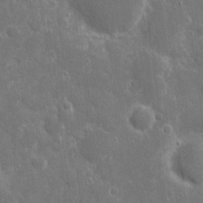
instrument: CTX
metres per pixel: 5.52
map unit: eHh
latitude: 7.8583
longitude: -70.1011
